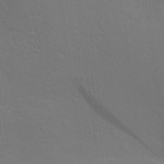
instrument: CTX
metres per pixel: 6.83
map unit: Aa
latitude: 27.8017
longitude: -139.2537
